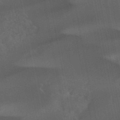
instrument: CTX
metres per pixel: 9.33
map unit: eHb
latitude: -47.9367
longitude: 88.6329
